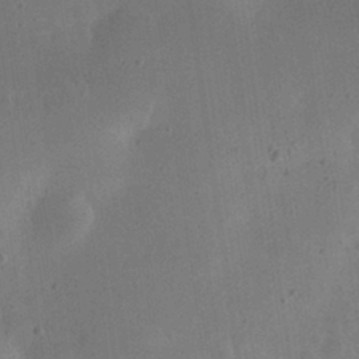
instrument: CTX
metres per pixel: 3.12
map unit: eHh
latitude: 24.1577
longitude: -70.2711
